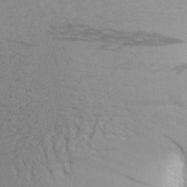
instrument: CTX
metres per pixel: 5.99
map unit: Aa
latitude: 26.4601
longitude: -142.4790
